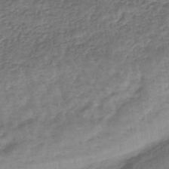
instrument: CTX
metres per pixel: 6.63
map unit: eHb
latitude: -43.9556
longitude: 81.8989
